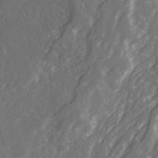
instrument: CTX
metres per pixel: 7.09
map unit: Ave
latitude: 21.4049
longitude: -132.3089
